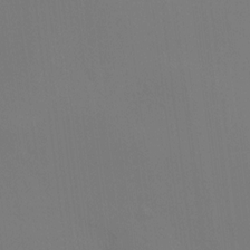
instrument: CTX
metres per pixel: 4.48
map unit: HNhu
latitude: 11.4804
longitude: 11.3132
